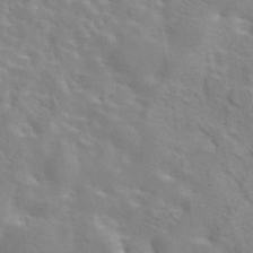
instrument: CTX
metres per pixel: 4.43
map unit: eAb
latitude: 44.2144
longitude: 113.2754
